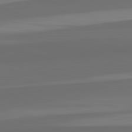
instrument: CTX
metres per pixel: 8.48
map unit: lApd
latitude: 82.5167
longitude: 159.4832
